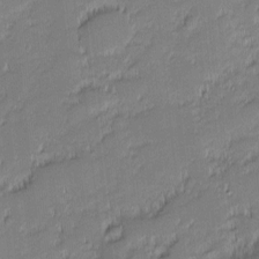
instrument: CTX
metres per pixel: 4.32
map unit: eHh
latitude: -2.3684
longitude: -82.3656
